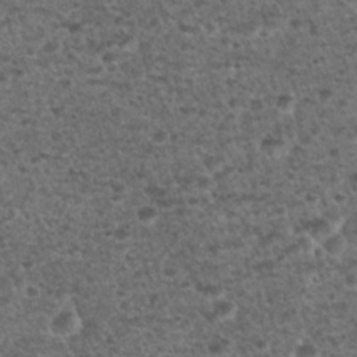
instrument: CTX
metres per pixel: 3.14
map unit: Nhu
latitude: 28.9891
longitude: -49.7639
